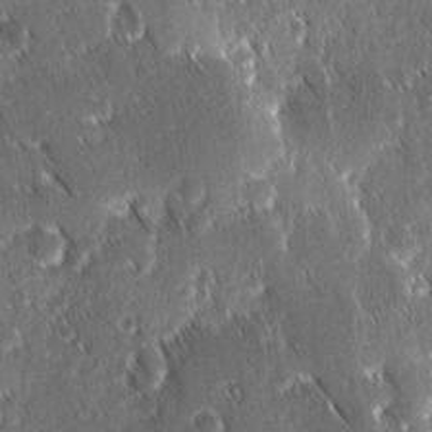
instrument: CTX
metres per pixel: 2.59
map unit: Ave
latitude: 9.1214
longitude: -104.3090
